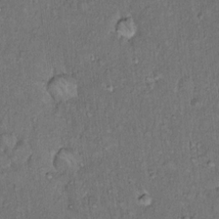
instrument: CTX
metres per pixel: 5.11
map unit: Hto
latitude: 14.2901
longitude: -57.3670
